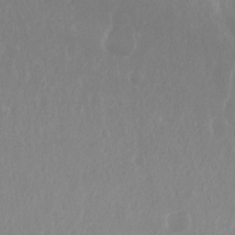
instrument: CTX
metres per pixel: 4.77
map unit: Hto
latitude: -8.2928
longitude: -45.2726
